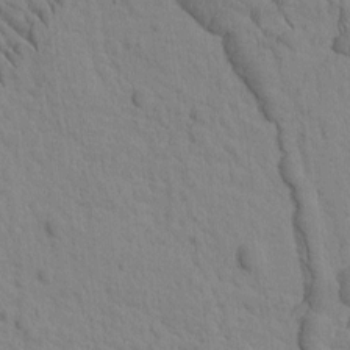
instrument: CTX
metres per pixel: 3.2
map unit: Htu
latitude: -2.2172
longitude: 172.5385
